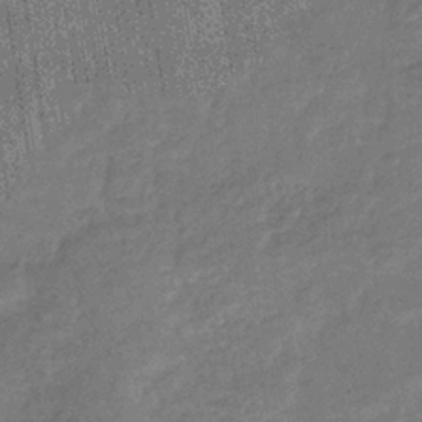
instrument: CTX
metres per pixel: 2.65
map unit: eHb
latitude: -36.0283
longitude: 81.6155
